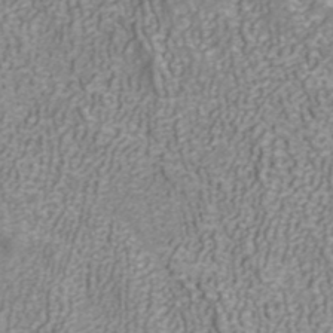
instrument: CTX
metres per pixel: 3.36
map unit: ANa
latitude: 40.4601
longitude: 21.3509
